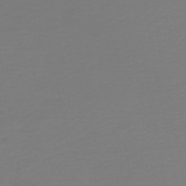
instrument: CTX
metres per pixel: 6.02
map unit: HNb
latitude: -46.6707
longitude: 54.8786
